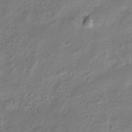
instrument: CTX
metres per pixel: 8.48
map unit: Nve
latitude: -24.4062
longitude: 106.8786
